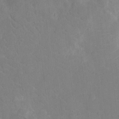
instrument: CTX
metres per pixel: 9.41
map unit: Ht
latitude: -10.8408
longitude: -23.7638
